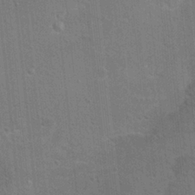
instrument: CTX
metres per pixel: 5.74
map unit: Hto
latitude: 12.0633
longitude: -36.4034
